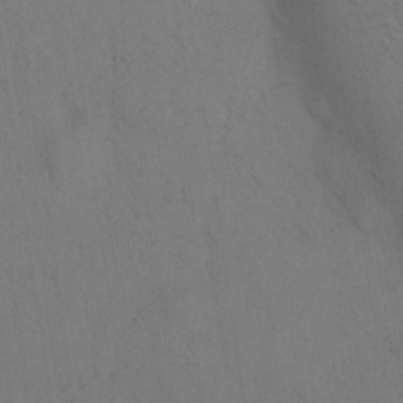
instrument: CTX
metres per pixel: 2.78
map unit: Nhu
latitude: 28.9136
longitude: -71.8016
